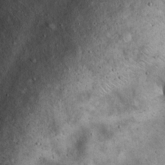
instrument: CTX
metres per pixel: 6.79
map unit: eHh
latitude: 21.9528
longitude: -65.5938
